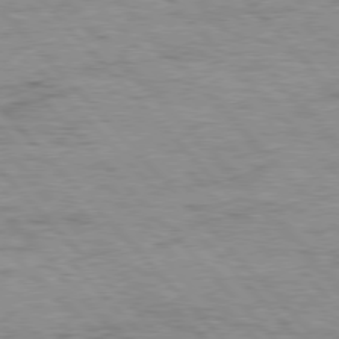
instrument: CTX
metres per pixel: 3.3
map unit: Hpe
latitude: 76.5545
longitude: -164.8569
